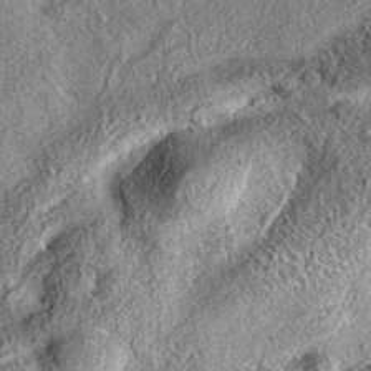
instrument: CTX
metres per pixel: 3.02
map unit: eAb
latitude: 36.3278
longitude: 108.7085
